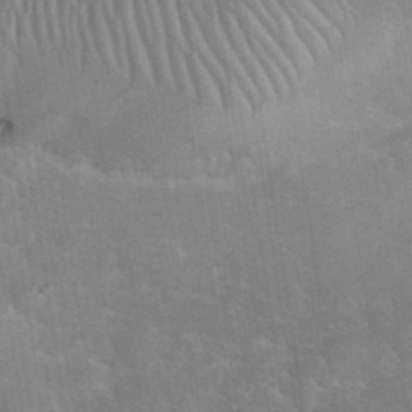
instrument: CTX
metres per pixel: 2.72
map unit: eHh
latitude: 36.0633
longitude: -66.1766
